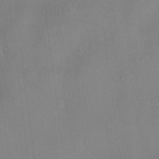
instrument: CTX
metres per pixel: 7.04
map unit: Hve
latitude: -10.7463
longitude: 173.8611
